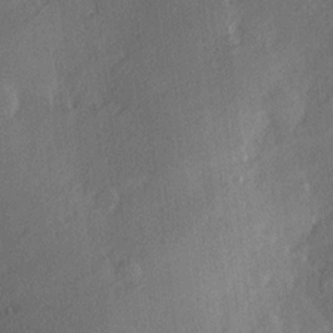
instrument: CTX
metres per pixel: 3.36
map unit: Hve
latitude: 18.1766
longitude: 150.7652
